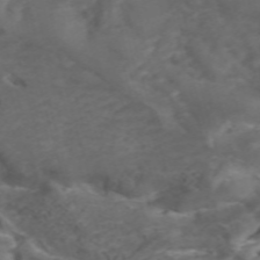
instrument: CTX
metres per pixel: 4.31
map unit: ANa
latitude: 42.5546
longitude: 33.3132
